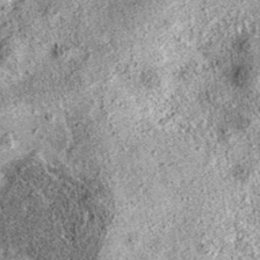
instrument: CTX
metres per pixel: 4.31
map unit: eAb
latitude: 36.5357
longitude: 111.9178
